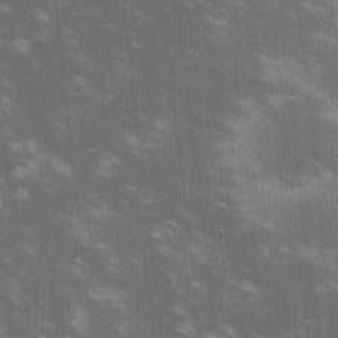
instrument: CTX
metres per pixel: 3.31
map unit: lHvf
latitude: -14.5196
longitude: -101.6883
